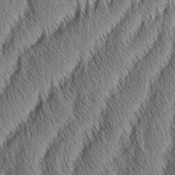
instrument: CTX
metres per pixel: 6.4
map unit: Aa
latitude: 6.8191
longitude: -130.5735
